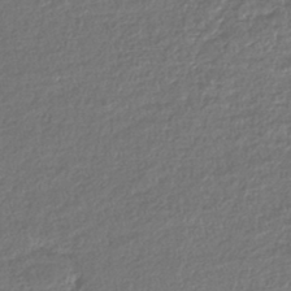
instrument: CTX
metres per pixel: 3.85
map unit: lHb
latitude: -43.7477
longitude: 68.6707
